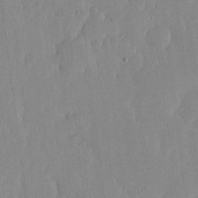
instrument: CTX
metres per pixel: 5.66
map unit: lHvf
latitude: 17.4049
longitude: -115.1403
